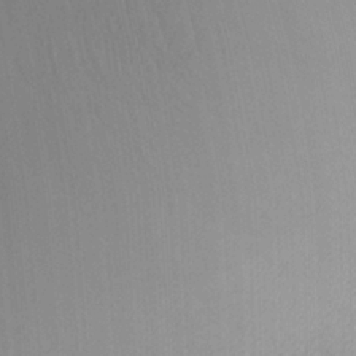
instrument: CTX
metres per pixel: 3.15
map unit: lHvf
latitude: -13.8234
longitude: -101.7450
